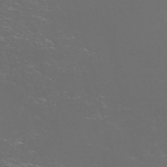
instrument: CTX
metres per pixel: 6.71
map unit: Nve
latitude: -57.6533
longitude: 52.6140
